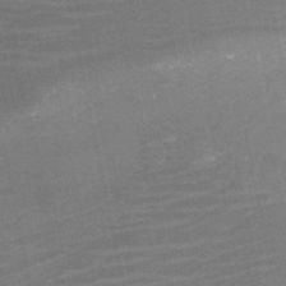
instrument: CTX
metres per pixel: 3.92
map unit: HNb
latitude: -51.3132
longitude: -48.1956
